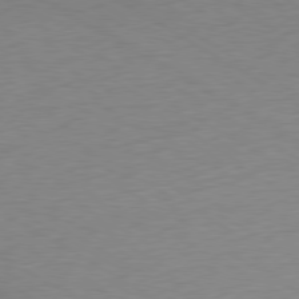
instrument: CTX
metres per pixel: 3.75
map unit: Ap
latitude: -80.1606
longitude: -52.2334
